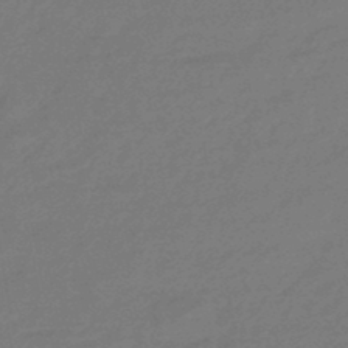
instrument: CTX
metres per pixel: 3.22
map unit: HNhu
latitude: -46.1417
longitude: 90.1228
